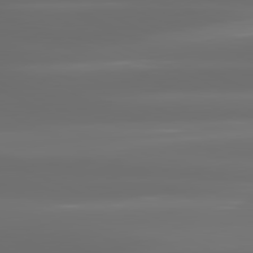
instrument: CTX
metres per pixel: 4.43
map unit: lApd
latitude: 81.1025
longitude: -137.7639
